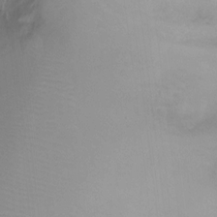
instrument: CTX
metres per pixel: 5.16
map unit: Nhu
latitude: -14.8975
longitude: -26.6491
